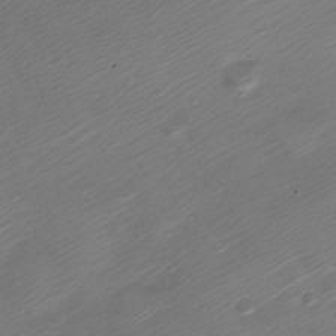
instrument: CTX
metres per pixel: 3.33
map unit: Nve
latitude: -20.9352
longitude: 106.4062
